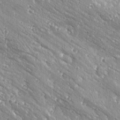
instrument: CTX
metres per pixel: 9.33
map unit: Ave
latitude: 19.2348
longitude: -137.5749
